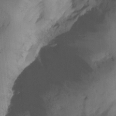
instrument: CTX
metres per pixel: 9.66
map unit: Nhu
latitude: -6.8975
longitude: -45.1403
